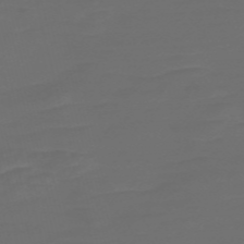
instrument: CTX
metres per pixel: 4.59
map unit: Nve
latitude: -58.5951
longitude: 66.1228
